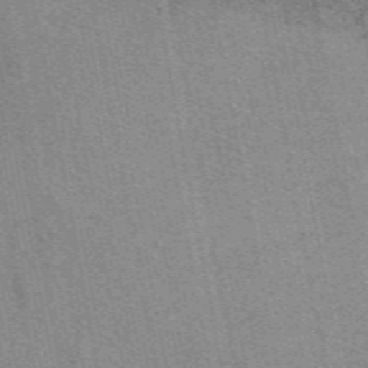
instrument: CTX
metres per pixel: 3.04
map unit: eAb
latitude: 49.0081
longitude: 114.6707
